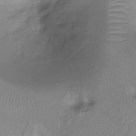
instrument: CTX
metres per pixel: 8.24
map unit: Ht
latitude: -6.7463
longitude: -27.3104
